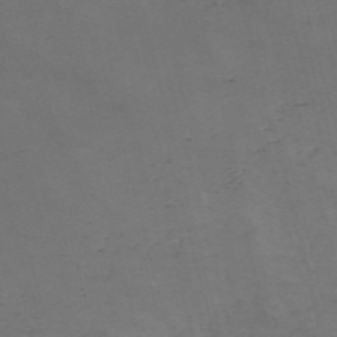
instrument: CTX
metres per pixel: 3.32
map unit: Nve
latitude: -57.9178
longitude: 53.1053
